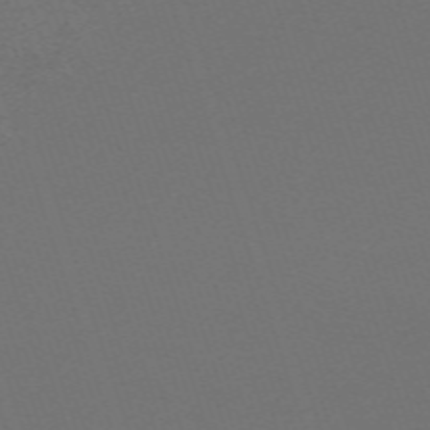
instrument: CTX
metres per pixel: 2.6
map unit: eHh
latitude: -63.6910
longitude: 52.0850
